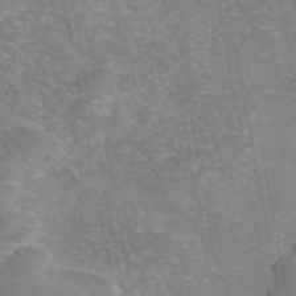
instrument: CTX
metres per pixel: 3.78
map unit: eAb
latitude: 45.8205
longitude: 105.7666
